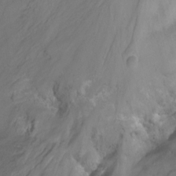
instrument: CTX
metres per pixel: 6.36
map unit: Nhu
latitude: -15.2565
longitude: -56.1199
